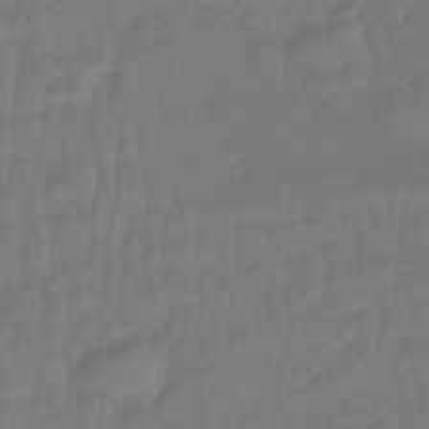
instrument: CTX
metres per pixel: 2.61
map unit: lHb
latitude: -42.2928
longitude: 81.0676
